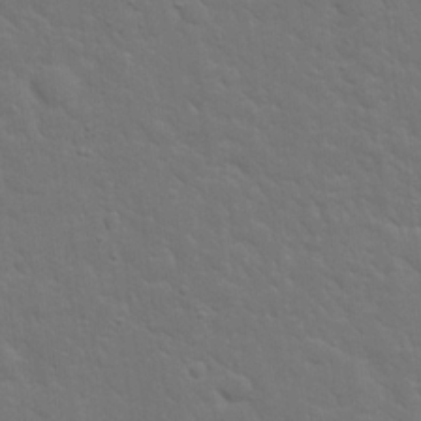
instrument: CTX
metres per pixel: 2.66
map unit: eHh
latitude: 19.6316
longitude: -63.0459
